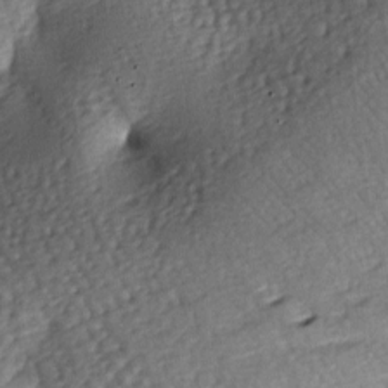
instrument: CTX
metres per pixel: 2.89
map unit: lAa
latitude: -7.1242
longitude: -126.7246
